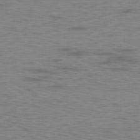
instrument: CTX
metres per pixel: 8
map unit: Ap
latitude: -79.0675
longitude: -74.8380
